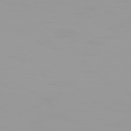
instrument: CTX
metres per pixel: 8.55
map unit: Hpe
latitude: 77.4615
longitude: -140.8569
